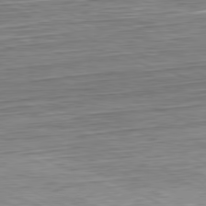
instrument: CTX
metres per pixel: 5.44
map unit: Hpe
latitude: -81.1809
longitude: 11.1809
